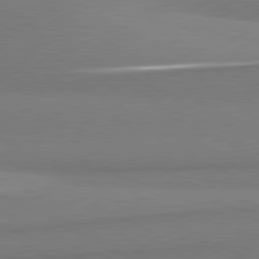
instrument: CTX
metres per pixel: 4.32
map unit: lApd
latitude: 80.8569
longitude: 167.2754
